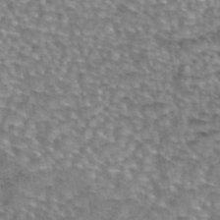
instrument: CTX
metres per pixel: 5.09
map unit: eAb
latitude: 44.2711
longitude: 105.0108
